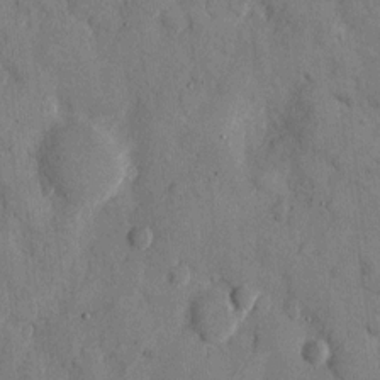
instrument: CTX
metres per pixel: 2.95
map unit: eHh
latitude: 10.4034
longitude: -67.3103
